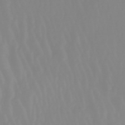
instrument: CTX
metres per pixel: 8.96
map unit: eHb
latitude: -49.8234
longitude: 68.5195
